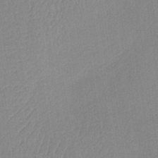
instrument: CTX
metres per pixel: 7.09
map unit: HNb
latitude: -33.9367
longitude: 63.4643
